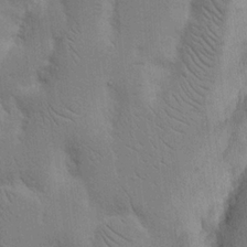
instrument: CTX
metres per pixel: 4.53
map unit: Nhu
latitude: 16.4601
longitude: -74.7813
